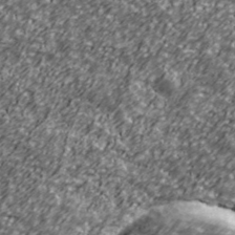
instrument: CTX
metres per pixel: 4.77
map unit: Ave
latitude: 41.1781
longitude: -113.8772
